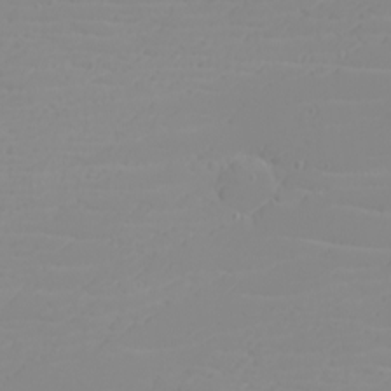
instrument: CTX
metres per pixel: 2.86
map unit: eHh
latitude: -5.8800
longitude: -85.4049
